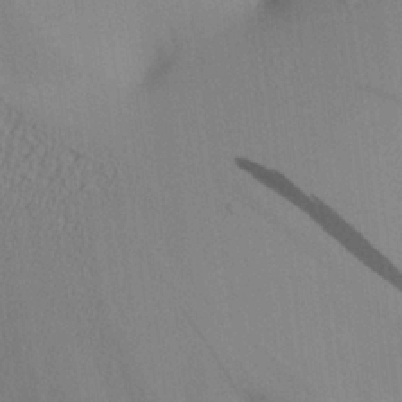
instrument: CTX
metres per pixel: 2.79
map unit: Aa
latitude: 25.8205
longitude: -133.0647
